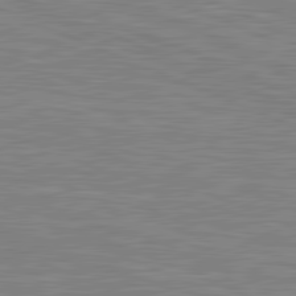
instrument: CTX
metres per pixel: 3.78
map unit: lApd
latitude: 81.5560
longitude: -171.5560
